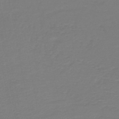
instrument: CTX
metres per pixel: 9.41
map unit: HNb
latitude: -46.4818
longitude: 52.7652
